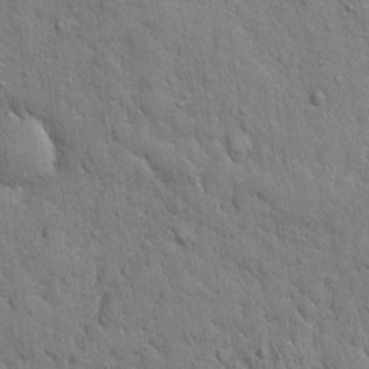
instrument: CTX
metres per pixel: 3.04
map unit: eHh
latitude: 19.3481
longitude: -61.5560
